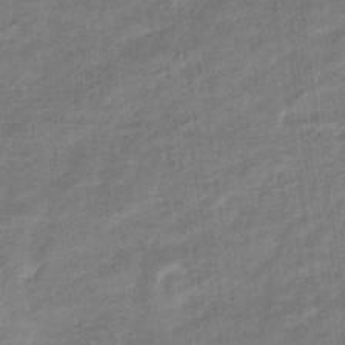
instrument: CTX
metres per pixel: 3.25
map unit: eHb
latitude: -36.5762
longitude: 77.5777
